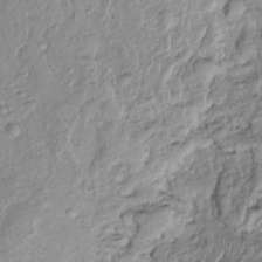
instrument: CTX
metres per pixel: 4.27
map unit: Htu
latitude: -5.5588
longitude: 154.6518
